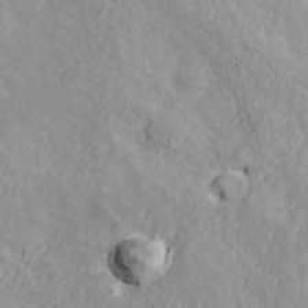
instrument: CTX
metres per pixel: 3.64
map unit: ANa
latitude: 40.5923
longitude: 20.3306
